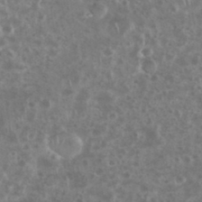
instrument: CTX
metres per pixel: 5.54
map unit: eHh
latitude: 34.6112
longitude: -61.5371
